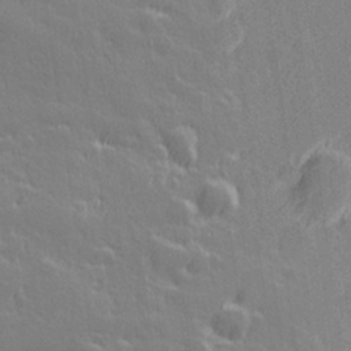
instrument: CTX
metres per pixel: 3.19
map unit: Hve
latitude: 27.1592
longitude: 145.0487
